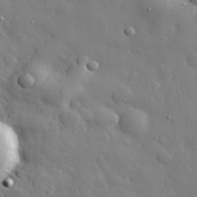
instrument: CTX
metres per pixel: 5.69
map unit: eHh
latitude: 29.5371
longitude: -78.5168
